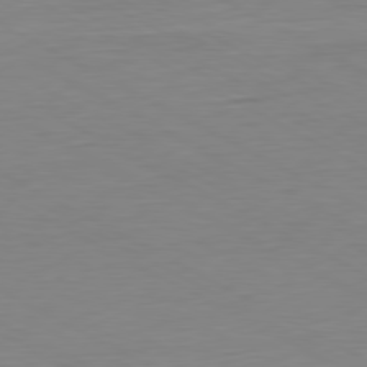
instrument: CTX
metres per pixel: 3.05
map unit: Ap
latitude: -80.6897
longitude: -78.0444
